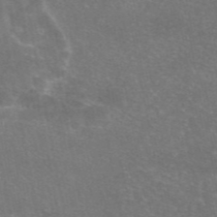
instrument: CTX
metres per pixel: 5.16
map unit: eAb
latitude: 46.8569
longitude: 105.8422
